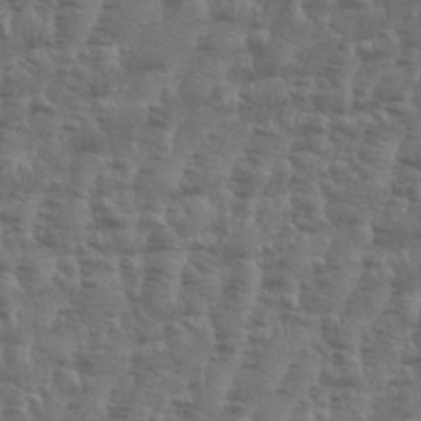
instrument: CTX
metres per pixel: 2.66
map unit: Aa
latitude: 34.6868
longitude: -136.2334
